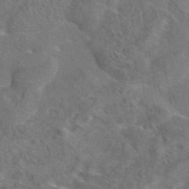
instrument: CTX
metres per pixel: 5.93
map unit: eAb
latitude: 43.5371
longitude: 110.8597
